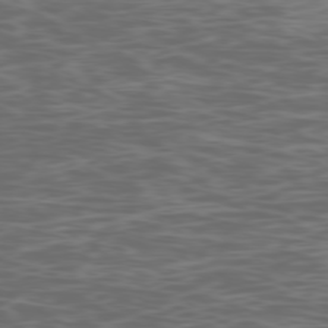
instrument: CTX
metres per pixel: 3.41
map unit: Ap
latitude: -78.6896
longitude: -75.3104
